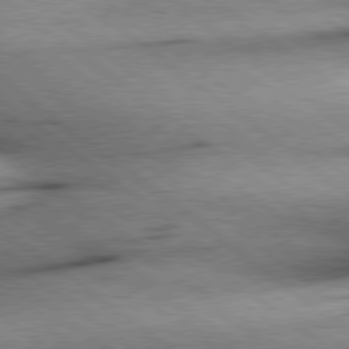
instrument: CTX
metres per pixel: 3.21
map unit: Hpe
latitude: 78.4979
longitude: -154.8569
